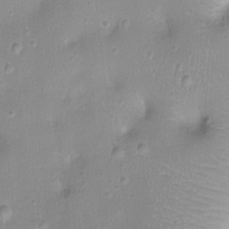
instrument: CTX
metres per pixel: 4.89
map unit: Ht
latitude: -8.1606
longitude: -21.2348
